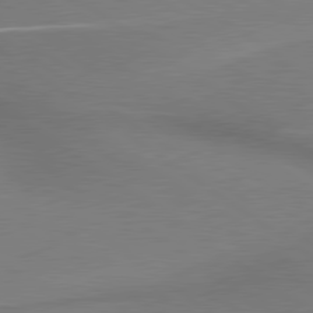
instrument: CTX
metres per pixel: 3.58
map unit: lApd
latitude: 79.7639
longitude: 179.2754
